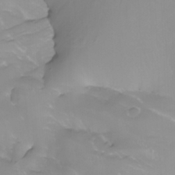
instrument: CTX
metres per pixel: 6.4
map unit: Nhu
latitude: -5.3320
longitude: -77.2159
